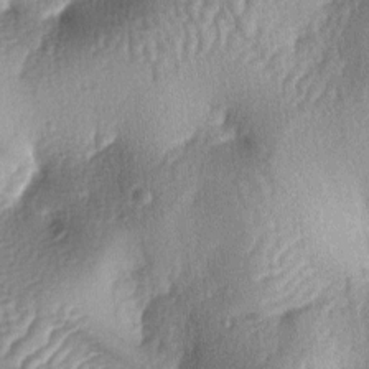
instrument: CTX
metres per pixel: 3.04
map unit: lAa
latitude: -6.3684
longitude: -127.2348
